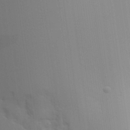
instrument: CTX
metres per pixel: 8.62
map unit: Aa
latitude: 25.9528
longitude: -131.2159
